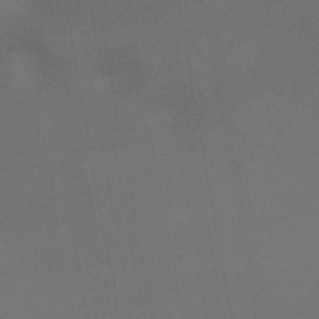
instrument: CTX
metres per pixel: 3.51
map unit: lHb
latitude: -43.4454
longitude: 75.4455
